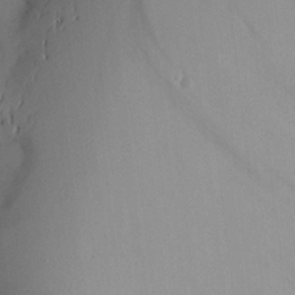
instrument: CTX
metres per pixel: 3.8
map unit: Aa
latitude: 20.6302
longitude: -144.8002
